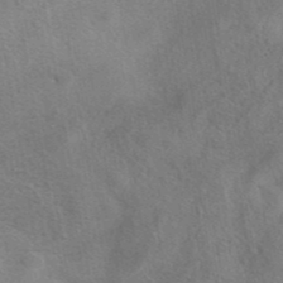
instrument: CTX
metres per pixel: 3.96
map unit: eAb
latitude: 41.5560
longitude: 103.3699
